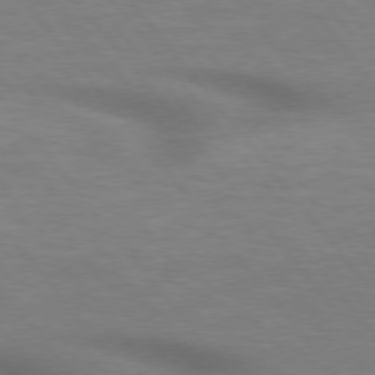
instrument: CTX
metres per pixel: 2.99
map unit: lApd
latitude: 75.5749
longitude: -60.4790
